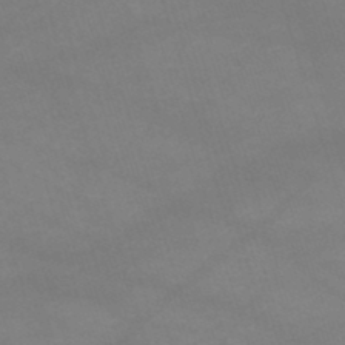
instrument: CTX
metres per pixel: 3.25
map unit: lHb
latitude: -46.7841
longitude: 63.3320
